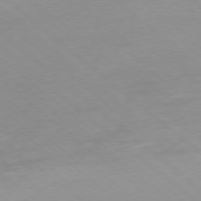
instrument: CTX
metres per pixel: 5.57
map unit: Ap
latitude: -78.3684
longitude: -99.4615
